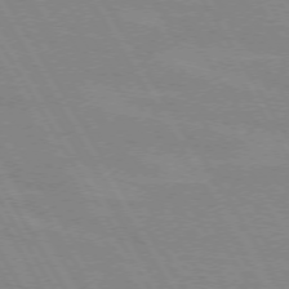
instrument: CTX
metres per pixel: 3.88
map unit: lApd
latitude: 72.1200
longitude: -56.1199
